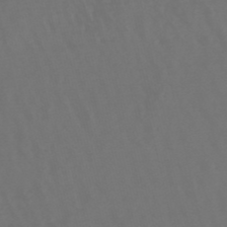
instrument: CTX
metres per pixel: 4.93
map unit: lHb
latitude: -47.9745
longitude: 72.8408
